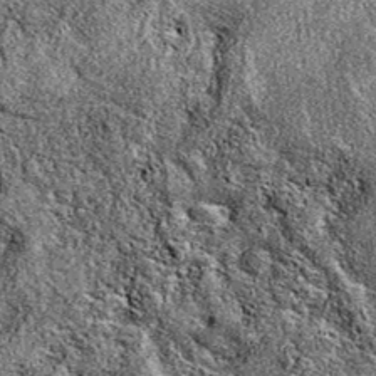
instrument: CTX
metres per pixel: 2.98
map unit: eAb
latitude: 37.9906
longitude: 111.2376
